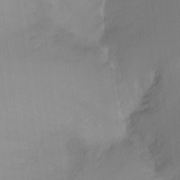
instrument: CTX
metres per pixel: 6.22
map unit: Ht
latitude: -8.9542
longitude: -37.9906
